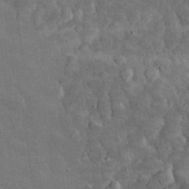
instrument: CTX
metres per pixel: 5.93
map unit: eHh
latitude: 33.0647
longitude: -70.1200
